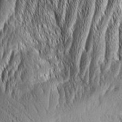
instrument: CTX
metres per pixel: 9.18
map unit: Aa
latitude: 8.1200
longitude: -130.4034
